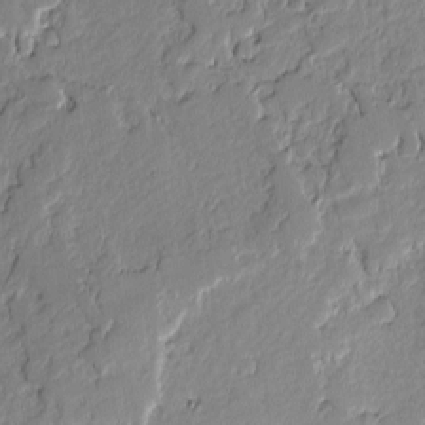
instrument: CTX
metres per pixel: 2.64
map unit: lAvf
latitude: -1.4266
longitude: -108.4034
